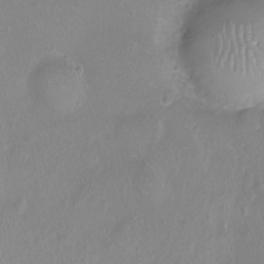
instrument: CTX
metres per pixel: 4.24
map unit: Ht
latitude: -8.6140
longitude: -20.3279
